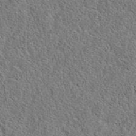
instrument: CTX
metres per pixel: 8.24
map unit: eAb
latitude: 36.0822
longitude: 112.9353
